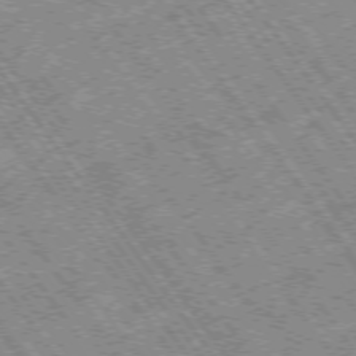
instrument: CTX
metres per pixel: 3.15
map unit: Hpe
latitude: -75.3321
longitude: -21.4427
